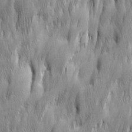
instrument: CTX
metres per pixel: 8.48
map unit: Ave
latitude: 15.1781
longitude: -135.5560
